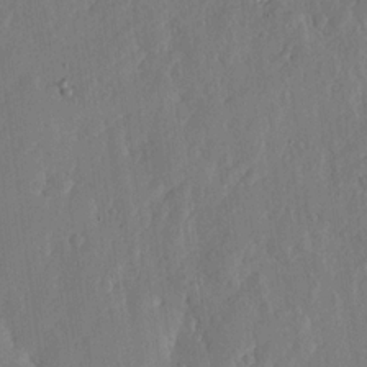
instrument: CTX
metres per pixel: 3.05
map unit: lHvf
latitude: 18.3278
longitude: -115.5182
